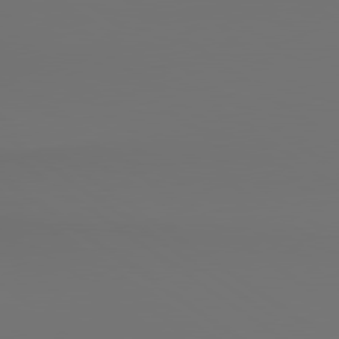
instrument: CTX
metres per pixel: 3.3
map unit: lApd
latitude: 79.8961
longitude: 165.2565
